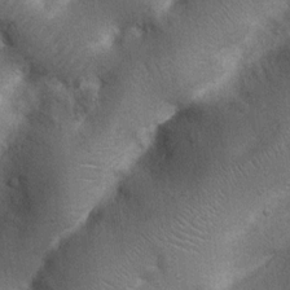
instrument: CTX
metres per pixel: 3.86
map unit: Nhu
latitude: 7.3293
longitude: -22.7435
